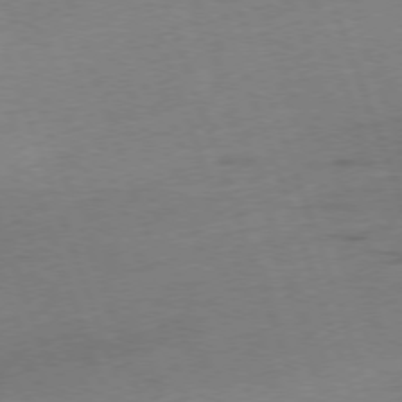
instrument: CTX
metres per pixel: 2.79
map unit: Ap
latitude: -76.0850
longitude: -72.7058
